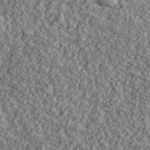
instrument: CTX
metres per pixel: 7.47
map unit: Ave
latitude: 43.5749
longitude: -111.1214
